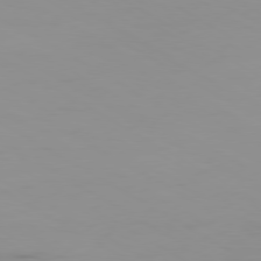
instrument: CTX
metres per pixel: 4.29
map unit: Ap
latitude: -79.9556
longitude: -92.5923
